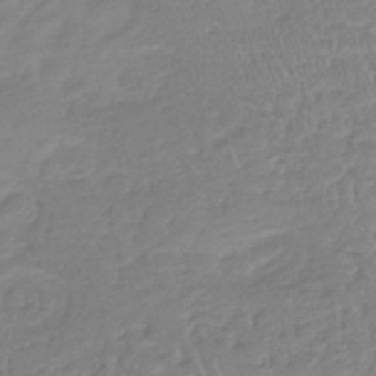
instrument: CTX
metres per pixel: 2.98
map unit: lHb
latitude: -40.1417
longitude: 68.3306
